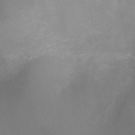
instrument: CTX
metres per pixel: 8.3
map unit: Ht
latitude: 1.4615
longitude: -21.6127
